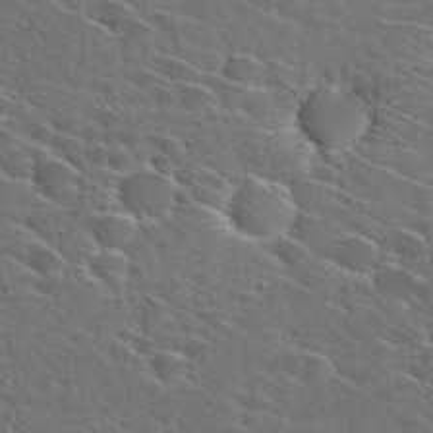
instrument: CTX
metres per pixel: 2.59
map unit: Hto
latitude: 27.6883
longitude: -47.0270
